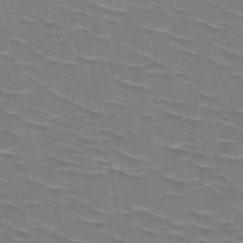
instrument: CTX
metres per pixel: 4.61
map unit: HNb
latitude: -48.1039
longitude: -48.1578
